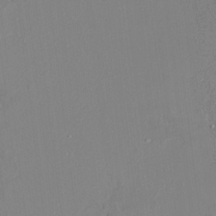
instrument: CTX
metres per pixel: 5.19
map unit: HNhu
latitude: 7.4615
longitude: 2.4817
